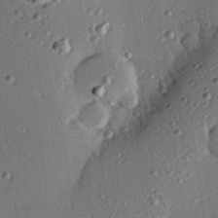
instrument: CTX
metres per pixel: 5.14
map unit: eHh
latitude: 23.1214
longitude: -90.8380
